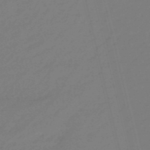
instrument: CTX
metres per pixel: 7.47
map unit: eHb
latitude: -47.1053
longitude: 86.6330
